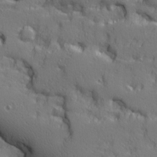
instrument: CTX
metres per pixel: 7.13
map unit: Ave
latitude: 11.6316
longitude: -101.6316
